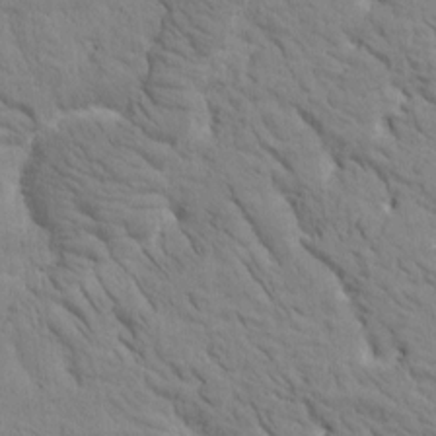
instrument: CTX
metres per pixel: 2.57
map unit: Htu
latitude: -1.5966
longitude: 174.1983
